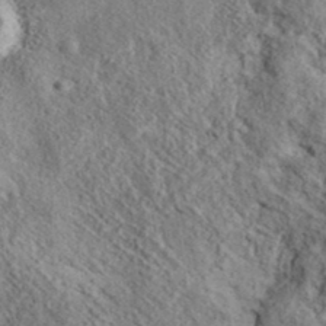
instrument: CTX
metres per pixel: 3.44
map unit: eAb
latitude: 36.5546
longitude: 107.6155
